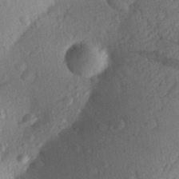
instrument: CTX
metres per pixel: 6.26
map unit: Aa
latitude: 25.6504
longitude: -145.3481
